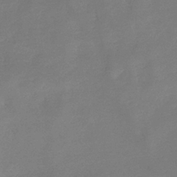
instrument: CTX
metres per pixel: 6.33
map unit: eHb
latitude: -36.9163
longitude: 78.8597
